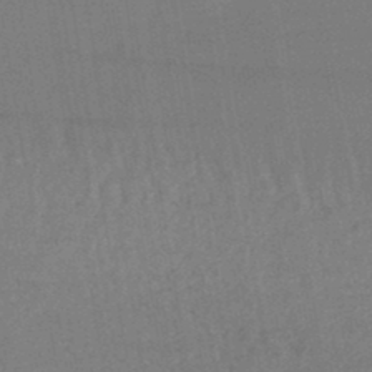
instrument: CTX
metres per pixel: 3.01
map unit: lHb
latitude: -44.9542
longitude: 64.6141
